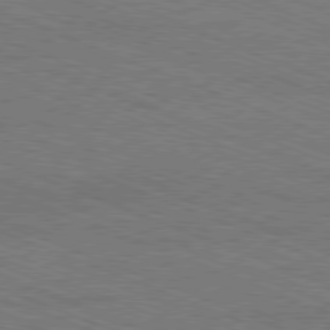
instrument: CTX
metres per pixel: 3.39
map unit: Ap
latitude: -81.1431
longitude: -75.1214
